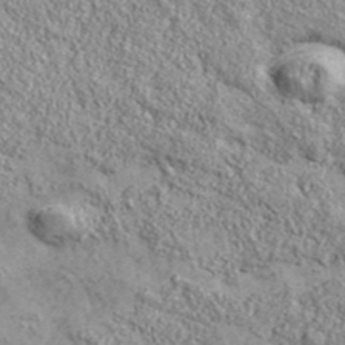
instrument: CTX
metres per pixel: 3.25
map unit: eHh
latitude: 43.0081
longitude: -88.7625
